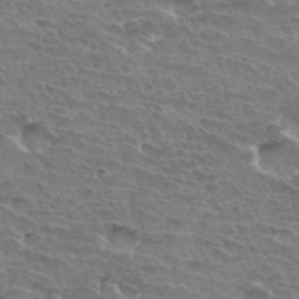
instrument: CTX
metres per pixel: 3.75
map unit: Hto
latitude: 34.3467
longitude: -44.5923
